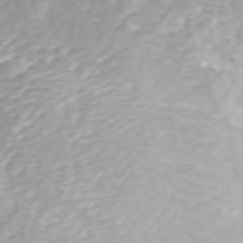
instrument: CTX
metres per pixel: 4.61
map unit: ANa
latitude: 45.4804
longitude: 21.8611
